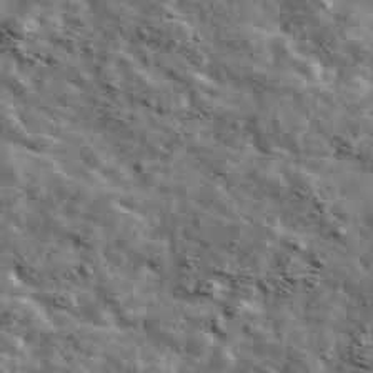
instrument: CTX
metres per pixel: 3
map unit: Ave
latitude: 42.6113
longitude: -107.3482
